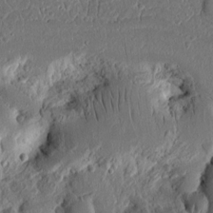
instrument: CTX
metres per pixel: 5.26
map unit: Ht
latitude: 11.2915
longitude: -75.3860
